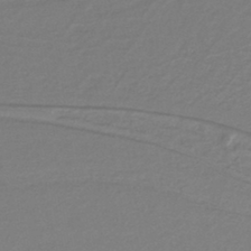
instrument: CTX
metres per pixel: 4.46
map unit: lHb
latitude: -41.7100
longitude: 51.8422
